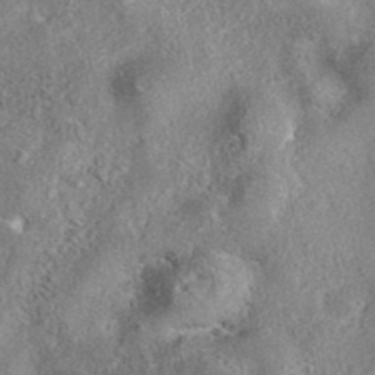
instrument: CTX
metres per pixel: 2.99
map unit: eAb
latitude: 37.1781
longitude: 112.9164
